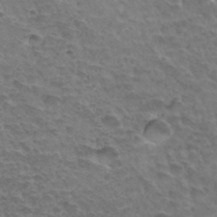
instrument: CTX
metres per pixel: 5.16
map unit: Hto
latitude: 33.7261
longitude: -44.6112
